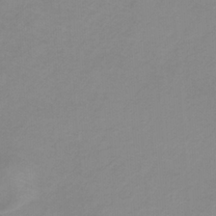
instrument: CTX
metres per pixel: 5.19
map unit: HNb
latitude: -32.3307
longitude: 60.8408
